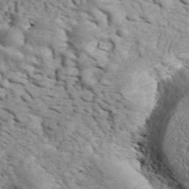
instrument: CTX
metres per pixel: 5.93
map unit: ANa
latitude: 43.5371
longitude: 45.5777
